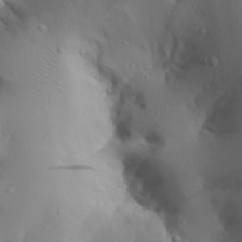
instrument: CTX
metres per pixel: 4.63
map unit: Aa
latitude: 30.6869
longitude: -132.7057
